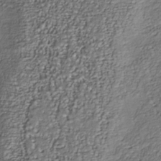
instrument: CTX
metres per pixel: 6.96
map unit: Nhu
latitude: -37.8800
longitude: -81.5560
